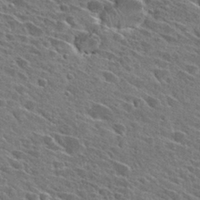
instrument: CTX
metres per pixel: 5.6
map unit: Hto
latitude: 28.3278
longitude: -42.9325
